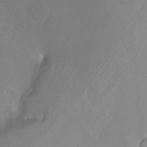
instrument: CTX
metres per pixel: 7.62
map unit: Hto
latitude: -6.5007
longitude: -48.1767
